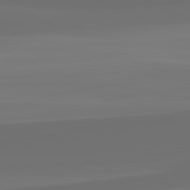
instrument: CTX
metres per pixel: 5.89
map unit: lApd
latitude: 82.9135
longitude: 161.8989
